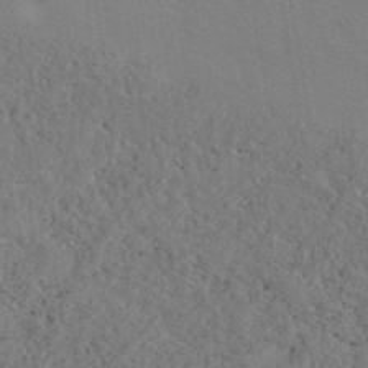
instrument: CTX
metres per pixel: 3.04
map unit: ANa
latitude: 39.5182
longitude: 22.1417
